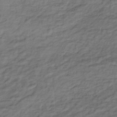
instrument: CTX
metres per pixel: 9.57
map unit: lHb
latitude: -35.0486
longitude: 69.5399
